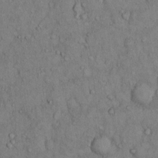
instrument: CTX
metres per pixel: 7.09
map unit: Hto
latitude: 11.2159
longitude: -59.7828
